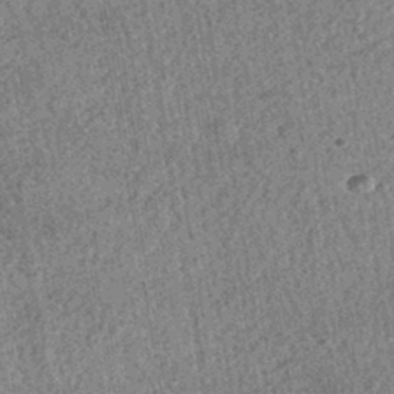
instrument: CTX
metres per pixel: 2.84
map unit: HNhu
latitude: -42.8596
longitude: 98.2550
